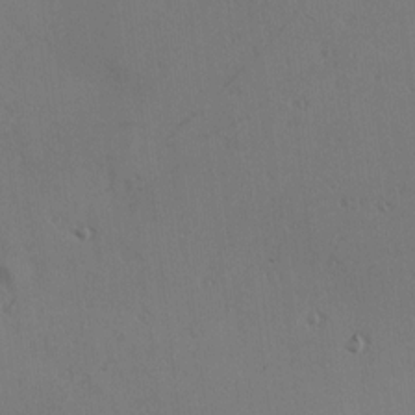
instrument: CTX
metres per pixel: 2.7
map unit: Hve
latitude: 13.8961
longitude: -90.8569
